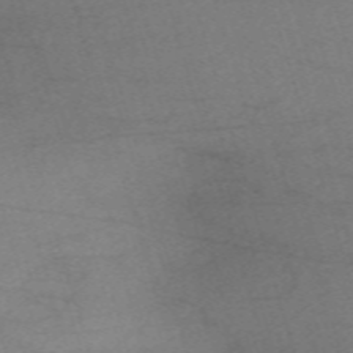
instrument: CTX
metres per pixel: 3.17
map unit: eHh
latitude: -61.4265
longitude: 54.4440
